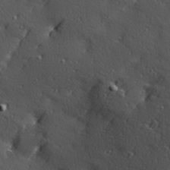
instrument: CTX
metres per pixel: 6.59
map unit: Hve
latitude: 24.5356
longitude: -96.7057
